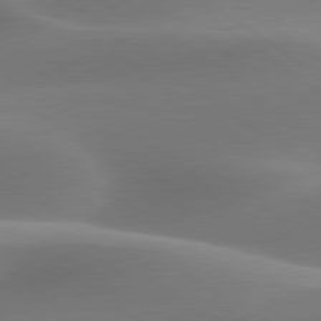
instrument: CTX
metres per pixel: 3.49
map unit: lApd
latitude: 79.7450
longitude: -91.3860
